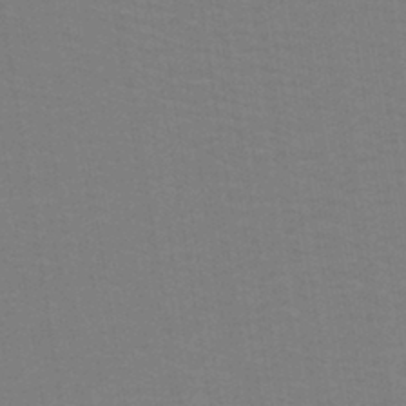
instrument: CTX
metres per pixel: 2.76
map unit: lHb
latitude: -42.3684
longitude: 53.2753
